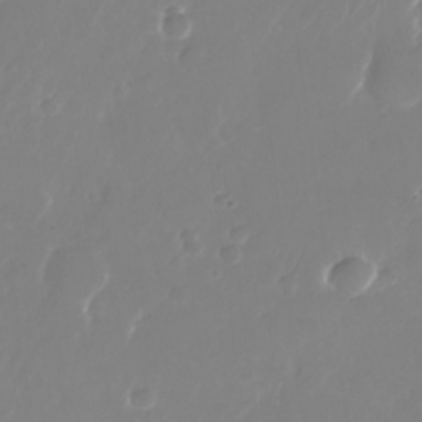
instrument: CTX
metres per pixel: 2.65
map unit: Nhu
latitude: -26.3684
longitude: -72.0822
